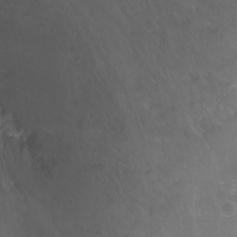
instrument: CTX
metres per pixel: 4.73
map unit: Nhu
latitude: -11.2187
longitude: -65.7827
